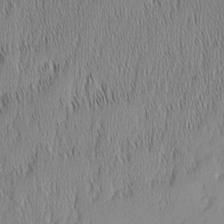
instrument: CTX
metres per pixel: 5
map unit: Nhu
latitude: -7.2376
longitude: -152.3845
